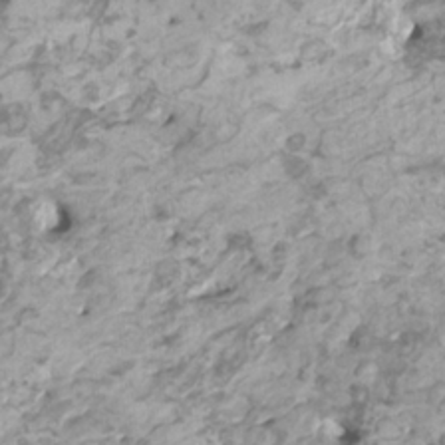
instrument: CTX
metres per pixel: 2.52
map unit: HNhu
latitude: 1.7260
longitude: -0.6301
